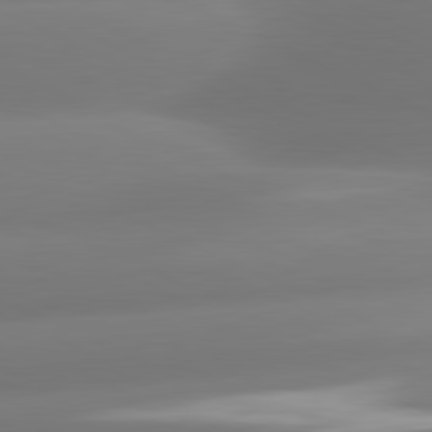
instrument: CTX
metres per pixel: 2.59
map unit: lApd
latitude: 80.9892
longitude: -160.2333
